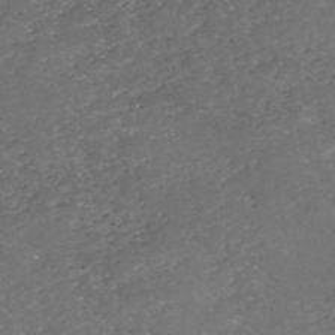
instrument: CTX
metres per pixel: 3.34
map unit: eHh
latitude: -54.3495
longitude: -90.4790
